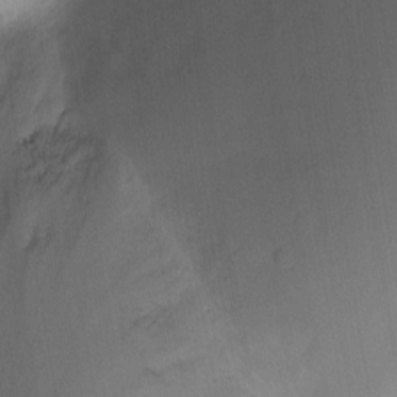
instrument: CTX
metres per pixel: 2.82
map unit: Ht
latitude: -6.1039
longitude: -37.2726
